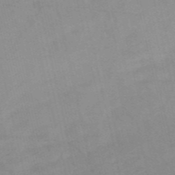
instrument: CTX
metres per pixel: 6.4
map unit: HNb
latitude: -55.5210
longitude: -45.3292
